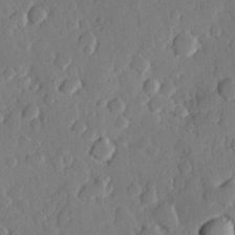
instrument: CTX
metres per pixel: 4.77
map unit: Hve
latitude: 25.8016
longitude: 150.7463
